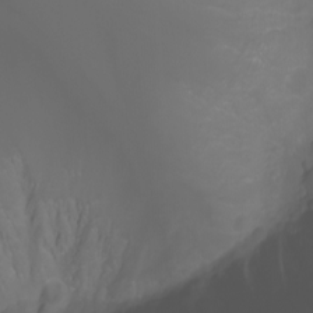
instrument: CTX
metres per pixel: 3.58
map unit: Nhu
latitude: -5.7099
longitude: -88.8380
